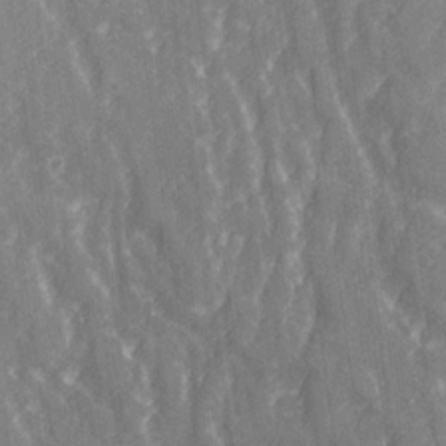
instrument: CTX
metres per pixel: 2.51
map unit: Ave
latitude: 21.2915
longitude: -134.1389
